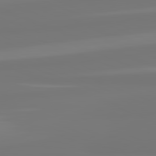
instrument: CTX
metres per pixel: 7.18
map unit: lApd
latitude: 81.8961
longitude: -177.0647
